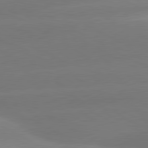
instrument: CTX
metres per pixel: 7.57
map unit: lApd
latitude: 80.5735
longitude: -150.5923
